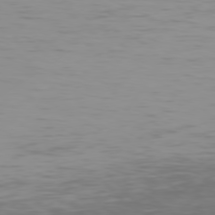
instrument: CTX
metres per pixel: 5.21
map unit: Hpe
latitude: 75.8772
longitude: -125.1025
